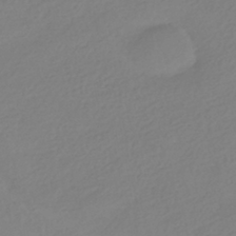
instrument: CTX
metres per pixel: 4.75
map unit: HNhu
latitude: -40.9542
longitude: 96.5574
